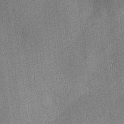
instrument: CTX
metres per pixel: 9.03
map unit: eHh
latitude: 0.5545
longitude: 15.2187
